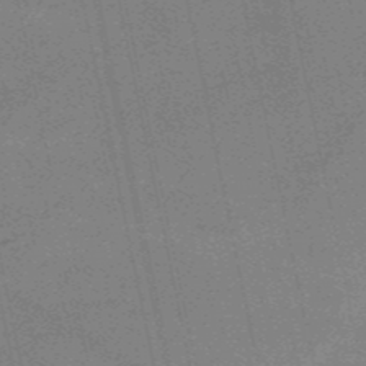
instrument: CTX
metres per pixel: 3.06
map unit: HNb
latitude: -53.3509
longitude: -47.4049
